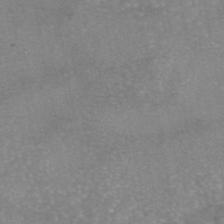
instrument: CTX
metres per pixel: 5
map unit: eAb
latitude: 45.5938
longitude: 104.8219
